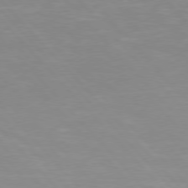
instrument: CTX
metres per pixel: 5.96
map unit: Hpe
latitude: 76.2522
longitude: -155.6316
